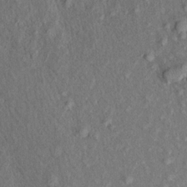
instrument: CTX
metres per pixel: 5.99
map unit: Aa
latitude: 18.0822
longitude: -145.4237
